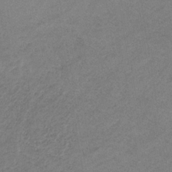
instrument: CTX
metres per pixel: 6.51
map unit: HNb
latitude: -32.2173
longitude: 61.8800
